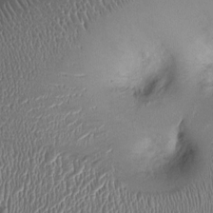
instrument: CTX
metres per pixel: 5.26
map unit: Ht
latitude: -2.4629
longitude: -13.5371
